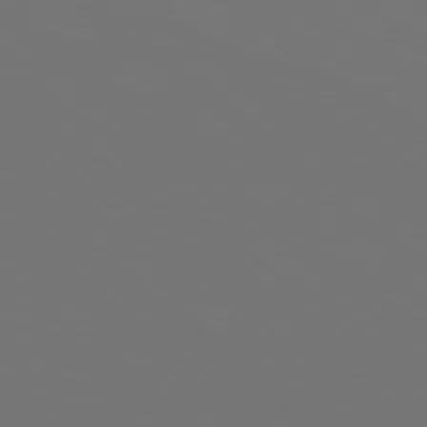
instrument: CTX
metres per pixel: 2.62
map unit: Hpe
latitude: 78.4412
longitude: -174.5168
